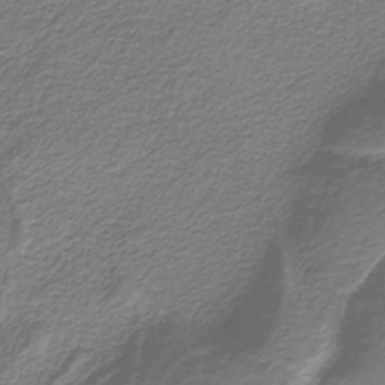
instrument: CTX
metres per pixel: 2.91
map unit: HNb
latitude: -37.4454
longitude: 53.8233
